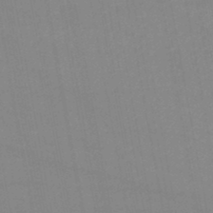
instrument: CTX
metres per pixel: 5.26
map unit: lHb
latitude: -46.2172
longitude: 73.3698
